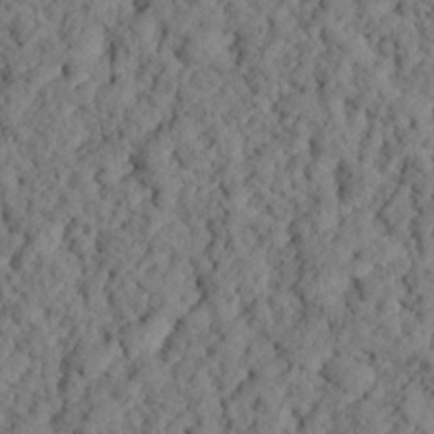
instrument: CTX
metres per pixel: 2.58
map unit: eHh
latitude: 25.2537
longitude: -79.1403
